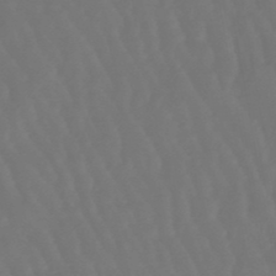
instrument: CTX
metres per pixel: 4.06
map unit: lHb
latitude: -47.3320
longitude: 79.1053
